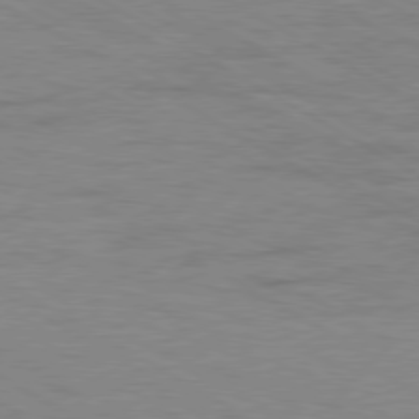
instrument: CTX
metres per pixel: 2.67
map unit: Ap
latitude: -80.5574
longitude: -52.1956
